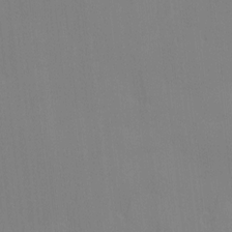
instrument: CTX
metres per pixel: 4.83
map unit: Ave
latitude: 2.6868
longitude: -112.8002
